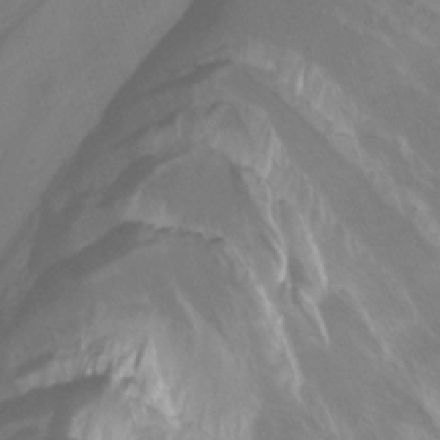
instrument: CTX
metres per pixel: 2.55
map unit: HNhu
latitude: -26.8596
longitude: 73.9556
